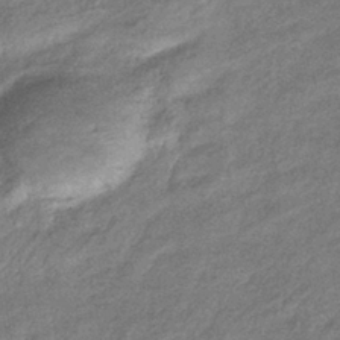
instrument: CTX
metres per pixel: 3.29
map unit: eHb
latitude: -39.1620
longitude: 80.8408
